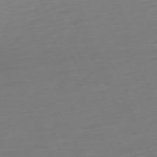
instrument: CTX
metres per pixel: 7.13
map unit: Ap
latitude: -74.0661
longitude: -69.7261
